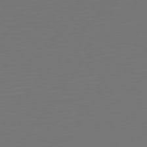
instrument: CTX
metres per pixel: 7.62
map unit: Hpe
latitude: 74.6679
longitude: -130.4601
